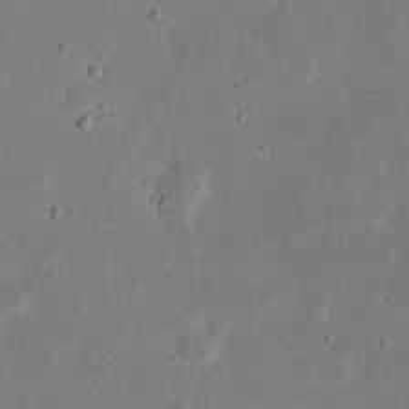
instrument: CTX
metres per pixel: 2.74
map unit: eHh
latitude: 23.6883
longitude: -67.9528
